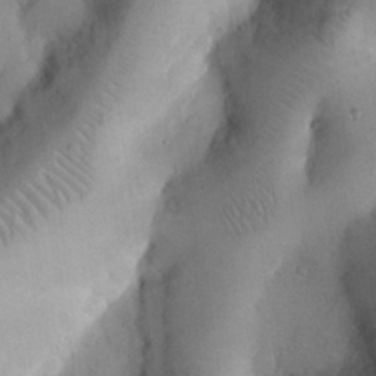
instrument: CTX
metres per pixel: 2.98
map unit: eHh
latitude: 25.1403
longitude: -66.0444
